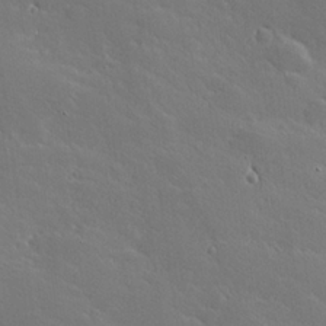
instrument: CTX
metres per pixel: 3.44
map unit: Hve
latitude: 26.5924
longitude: 144.2928
